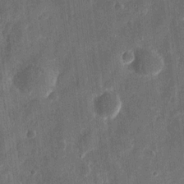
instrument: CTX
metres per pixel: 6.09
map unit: eHh
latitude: 11.9717
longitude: -72.7247
